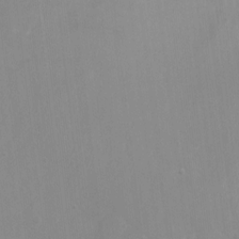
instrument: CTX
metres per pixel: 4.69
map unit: Nhu
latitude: 4.2145
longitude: -17.0836
